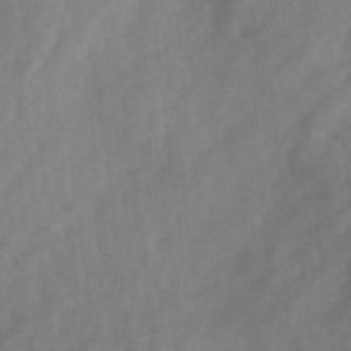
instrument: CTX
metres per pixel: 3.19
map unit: Ave
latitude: 1.4615
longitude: -111.6883
